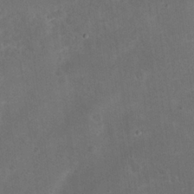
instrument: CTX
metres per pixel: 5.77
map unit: eHh
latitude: 24.7813
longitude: -67.9528
